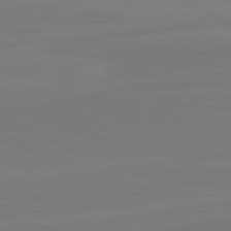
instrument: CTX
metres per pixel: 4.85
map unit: lApd
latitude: 82.1766
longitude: 165.9178
